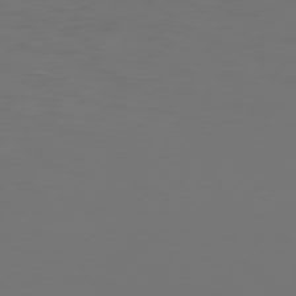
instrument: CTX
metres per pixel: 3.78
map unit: Hpe
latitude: 74.4601
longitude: -130.7814
